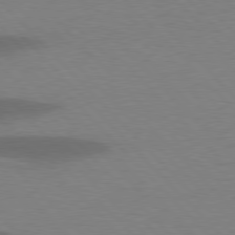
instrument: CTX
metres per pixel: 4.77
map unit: lApd
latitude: 77.5560
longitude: -59.0836
